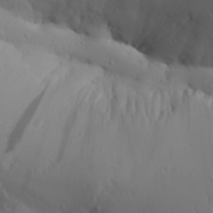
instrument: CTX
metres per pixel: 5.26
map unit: Aa
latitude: 30.3090
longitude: -132.7246
